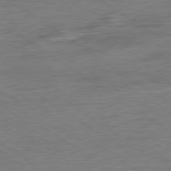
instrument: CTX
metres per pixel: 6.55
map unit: Ap
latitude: -80.1228
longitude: -80.0255
